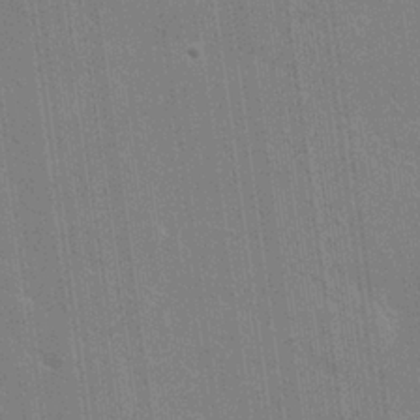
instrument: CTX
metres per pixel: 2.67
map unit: Nhu
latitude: 25.4615
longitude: -54.3656
